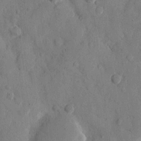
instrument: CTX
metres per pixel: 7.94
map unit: eHh
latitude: 10.4601
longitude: -67.5371
